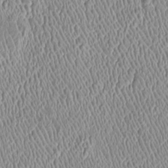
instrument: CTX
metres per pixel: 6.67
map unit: Htu
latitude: -6.2739
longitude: 157.4265
